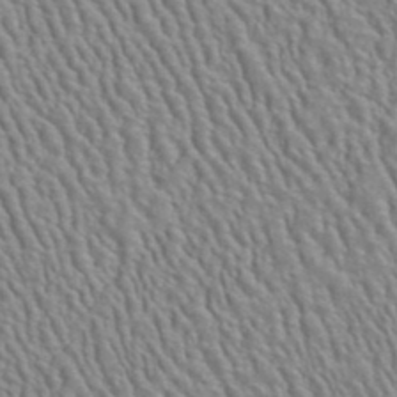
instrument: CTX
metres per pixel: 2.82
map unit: ANa
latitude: 41.1403
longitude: 28.9731
